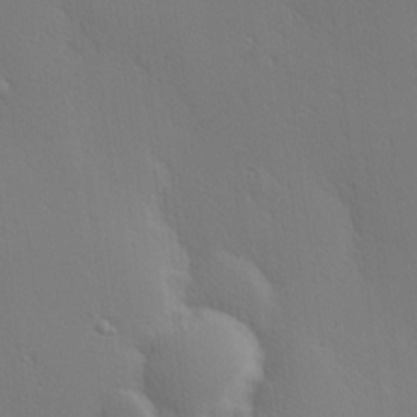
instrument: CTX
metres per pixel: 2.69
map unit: Hve
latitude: 19.3670
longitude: 150.0850
